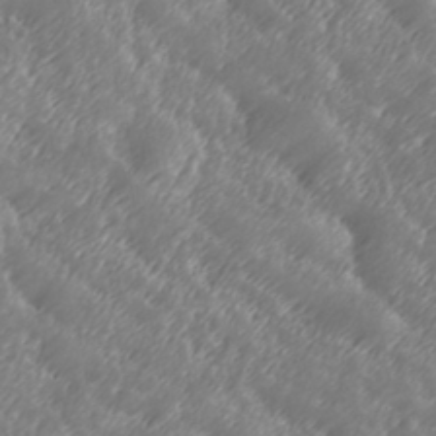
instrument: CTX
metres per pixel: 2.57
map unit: Hve
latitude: 32.0822
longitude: 149.6155
